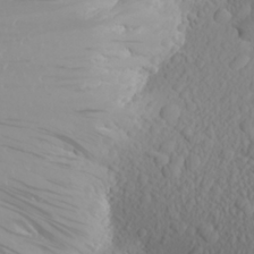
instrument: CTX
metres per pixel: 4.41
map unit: Aa
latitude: 25.1025
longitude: -146.1956
